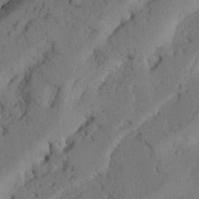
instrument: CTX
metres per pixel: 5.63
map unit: Nhu
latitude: 21.4427
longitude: -75.7261
